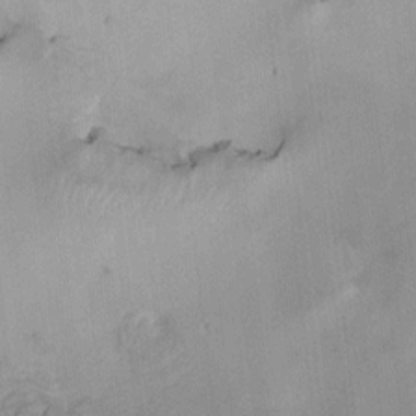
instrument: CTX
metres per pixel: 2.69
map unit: HNhu
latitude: 6.5735
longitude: -3.5182
